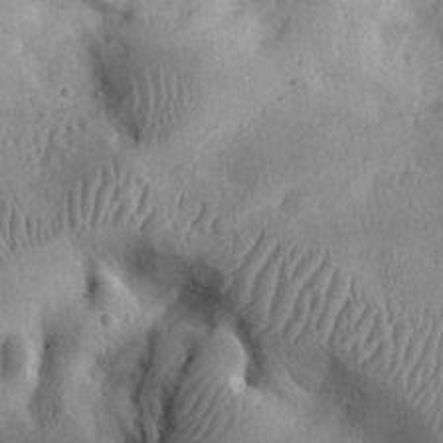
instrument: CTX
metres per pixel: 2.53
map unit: eHh
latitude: 26.1389
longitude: -68.4601
